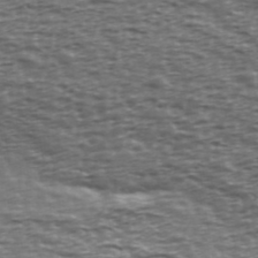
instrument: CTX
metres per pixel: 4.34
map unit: Ave
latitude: 39.4615
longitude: -112.9325
